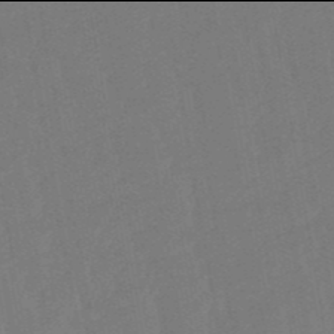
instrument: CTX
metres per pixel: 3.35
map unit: lHb
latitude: -50.0094
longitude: 81.5210
